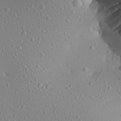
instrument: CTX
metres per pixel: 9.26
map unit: Aa
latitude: 23.0647
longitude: -144.3656
